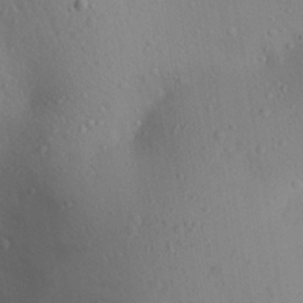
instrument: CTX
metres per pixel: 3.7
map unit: Aa
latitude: 27.6505
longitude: -147.2726
